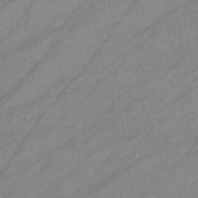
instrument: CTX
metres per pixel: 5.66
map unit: eHb
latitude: -39.5966
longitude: 81.6722
